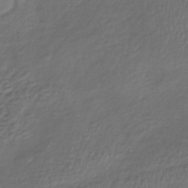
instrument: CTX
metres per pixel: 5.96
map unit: lHb
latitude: -39.7667
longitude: 73.2754
